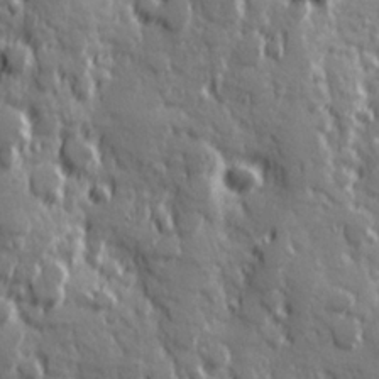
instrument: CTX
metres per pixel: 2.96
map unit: Hve
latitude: 25.5938
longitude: 146.5196
